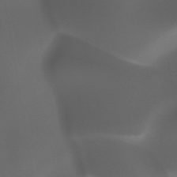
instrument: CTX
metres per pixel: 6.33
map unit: HNhu
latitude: -47.4265
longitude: 30.8597
